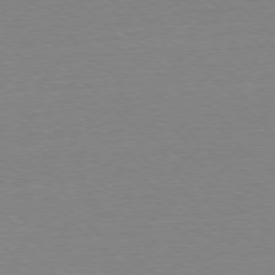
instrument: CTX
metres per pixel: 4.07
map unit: Ap
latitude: -78.0283
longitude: -62.2712
